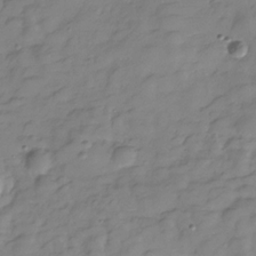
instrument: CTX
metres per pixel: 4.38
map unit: Hve
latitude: -29.6911
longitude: 91.0865
